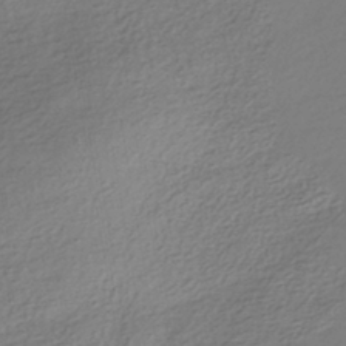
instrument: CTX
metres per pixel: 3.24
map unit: HNhu
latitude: -41.4265
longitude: 96.5196
